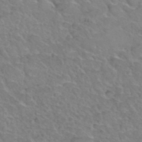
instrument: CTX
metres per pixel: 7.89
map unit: Hto
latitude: 35.7827
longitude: -47.2915
